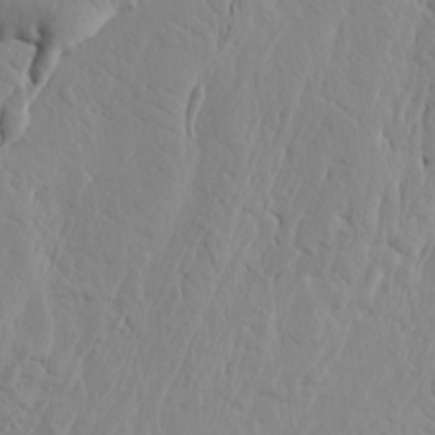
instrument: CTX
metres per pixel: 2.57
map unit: HNhu
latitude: 11.3860
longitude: 22.7274
